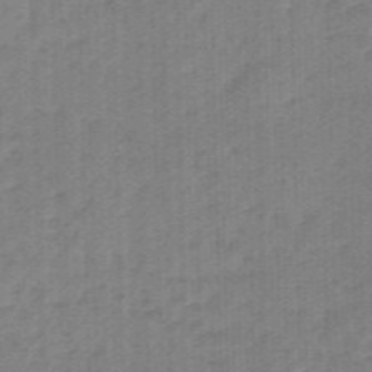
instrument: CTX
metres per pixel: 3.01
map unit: eHb
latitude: -45.8800
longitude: 83.2943
